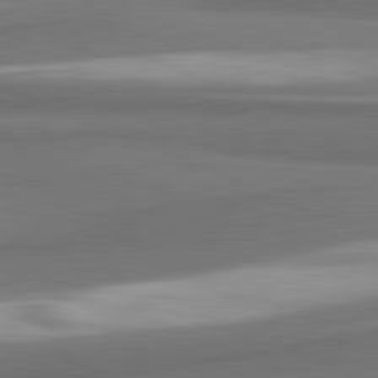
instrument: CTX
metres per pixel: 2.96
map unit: lApd
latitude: 81.7261
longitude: 174.0849
